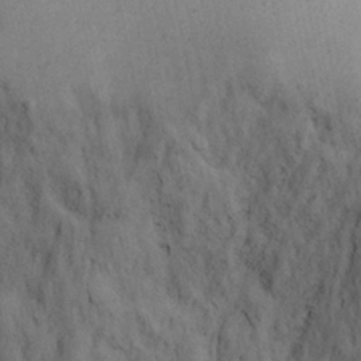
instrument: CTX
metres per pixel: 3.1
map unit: Ave
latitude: 23.2348
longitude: -136.0633
